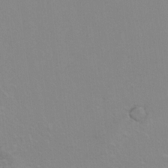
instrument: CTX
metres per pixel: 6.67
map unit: Hto
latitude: 7.1592
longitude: -31.1404
